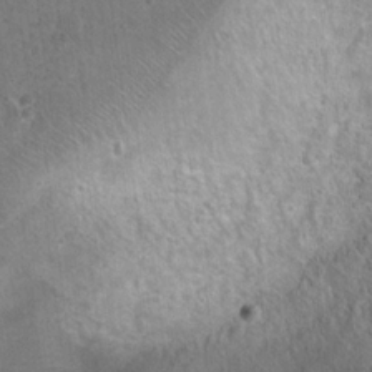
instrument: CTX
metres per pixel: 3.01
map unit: Nhu
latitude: 18.6679
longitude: -29.8016
